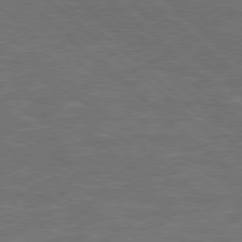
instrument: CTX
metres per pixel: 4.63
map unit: Hpe
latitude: 77.1970
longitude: -150.7246
